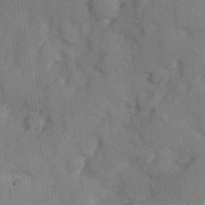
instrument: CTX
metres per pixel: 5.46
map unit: Hve
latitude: 25.8583
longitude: 147.6155
